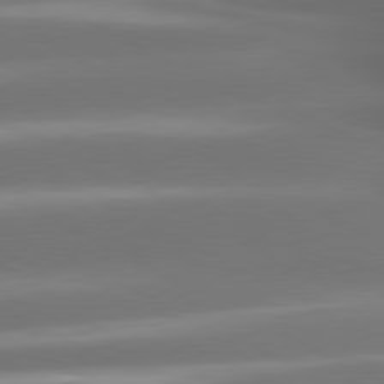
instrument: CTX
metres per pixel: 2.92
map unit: lApd
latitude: 80.7246
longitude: -141.7071
